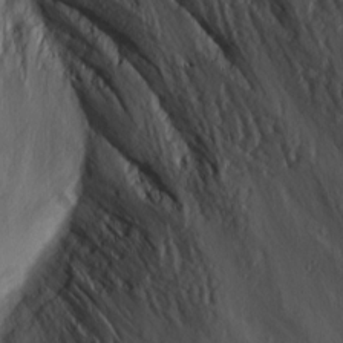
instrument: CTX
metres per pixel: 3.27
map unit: Ave
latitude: 14.2334
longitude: -131.0459
